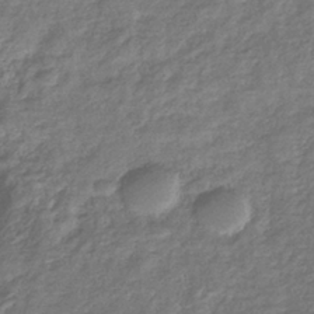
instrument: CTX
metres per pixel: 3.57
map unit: eHb
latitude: -37.4076
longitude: 80.5952
